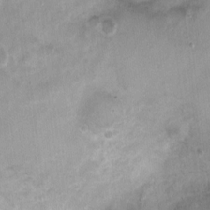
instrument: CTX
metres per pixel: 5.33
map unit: Nhu
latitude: 4.2145
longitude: -15.8773
